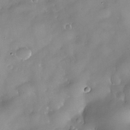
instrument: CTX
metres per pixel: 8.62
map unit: Nhe
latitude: -30.6707
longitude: -140.3278
